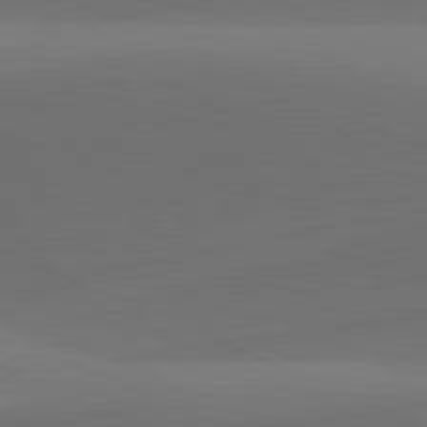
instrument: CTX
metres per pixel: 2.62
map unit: lApd
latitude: 81.9339
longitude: 130.8786
